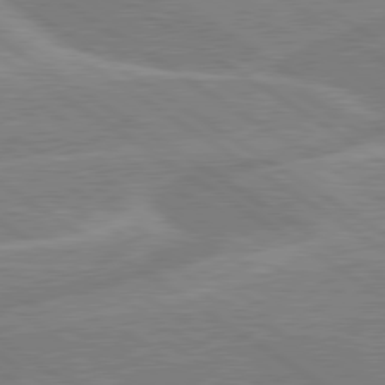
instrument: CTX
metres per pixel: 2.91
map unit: lApd
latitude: 79.5749
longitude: -130.8569
